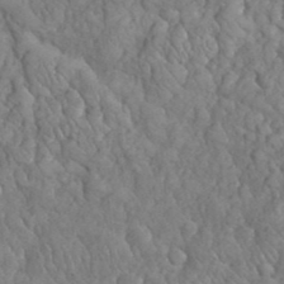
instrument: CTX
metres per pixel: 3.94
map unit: eHh
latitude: 32.5735
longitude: -66.4979
